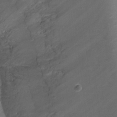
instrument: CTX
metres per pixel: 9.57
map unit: Ht
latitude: -3.4454
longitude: -20.2901
